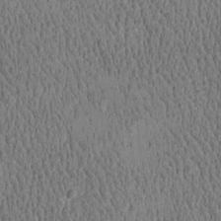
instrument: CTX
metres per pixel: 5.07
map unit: Htu
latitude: -4.9352
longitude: 175.1620
